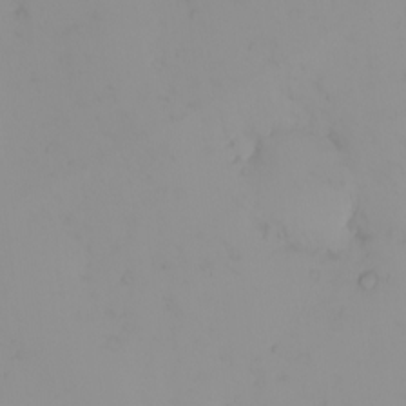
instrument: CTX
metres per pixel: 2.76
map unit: eHh
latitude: -1.2754
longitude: 19.5399
